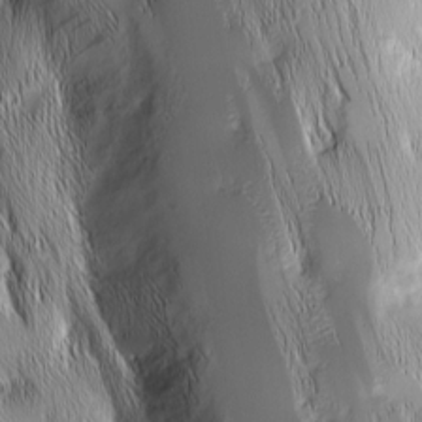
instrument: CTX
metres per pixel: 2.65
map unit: Nhu
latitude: -7.5210
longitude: -151.8394
